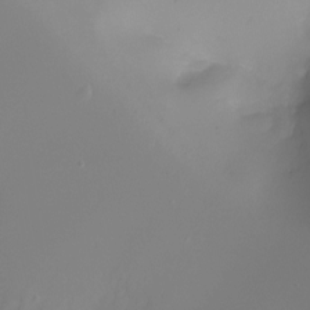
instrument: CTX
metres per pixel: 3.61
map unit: Ht
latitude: -6.6518
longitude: -30.1389
